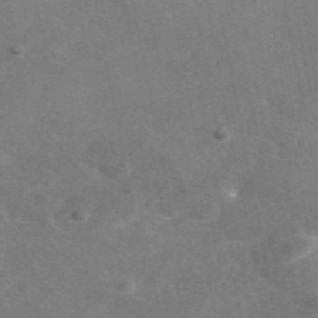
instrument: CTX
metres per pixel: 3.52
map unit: eAb
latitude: 46.8191
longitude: 117.2942
